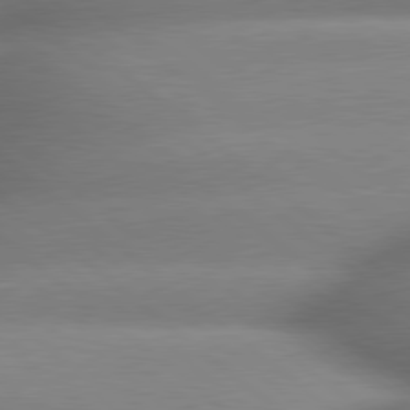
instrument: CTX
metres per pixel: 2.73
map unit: lApd
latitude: 79.5938
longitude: -163.8584
